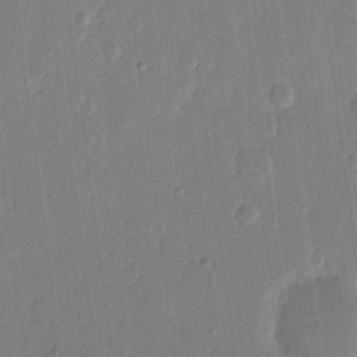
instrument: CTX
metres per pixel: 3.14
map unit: eHh
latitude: 13.1970
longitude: -69.3482
